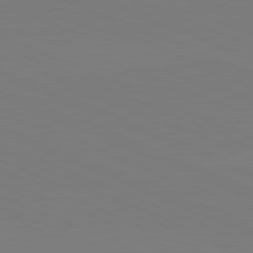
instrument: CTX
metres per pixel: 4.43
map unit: lApd
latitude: 81.9717
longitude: 147.5588
